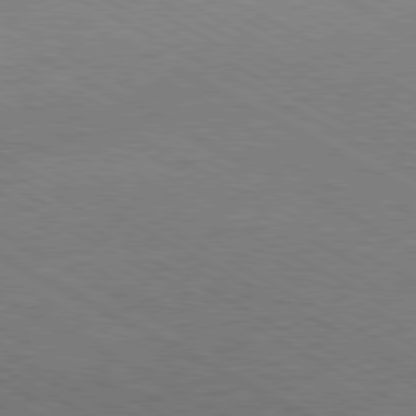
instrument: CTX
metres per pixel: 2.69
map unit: Hpe
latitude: -81.1053
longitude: 17.0487
